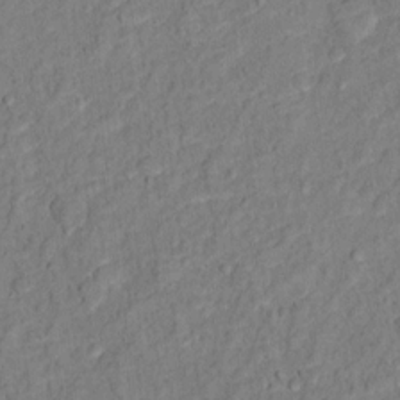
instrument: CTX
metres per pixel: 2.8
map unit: Ht
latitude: 12.3467
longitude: -38.8002
